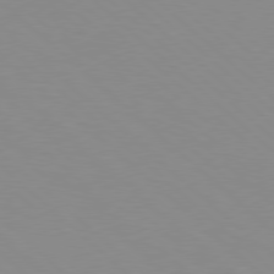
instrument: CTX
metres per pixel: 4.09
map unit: Hpe
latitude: 78.1389
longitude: -176.0633
